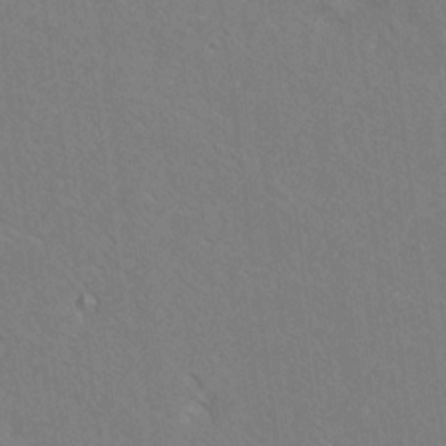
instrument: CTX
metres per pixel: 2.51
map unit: Ave
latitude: 18.1577
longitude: -140.1577
